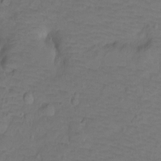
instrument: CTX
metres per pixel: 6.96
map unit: Ht
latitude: -9.1242
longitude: -36.2523
